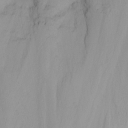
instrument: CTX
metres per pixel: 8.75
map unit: Nhu
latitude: -4.6140
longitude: -81.8772
